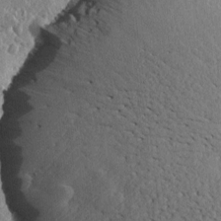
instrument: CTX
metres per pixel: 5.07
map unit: Htu
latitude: 0.5923
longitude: -179.0648
